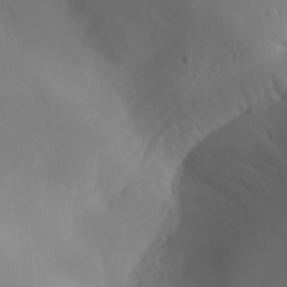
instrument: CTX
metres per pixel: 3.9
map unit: Aa
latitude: 24.6490
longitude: -127.4616
